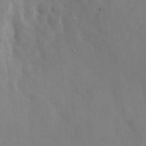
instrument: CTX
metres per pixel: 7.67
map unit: Nhu
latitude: -28.7841
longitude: -80.2900
